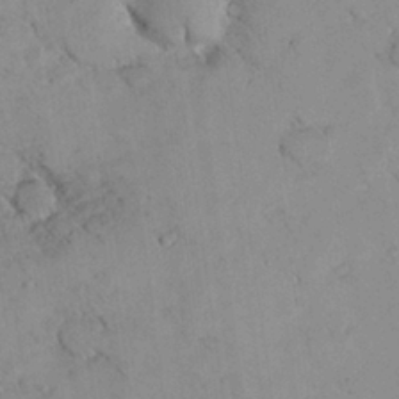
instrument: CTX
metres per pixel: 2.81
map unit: lHvf
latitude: 13.6694
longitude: 178.9541
